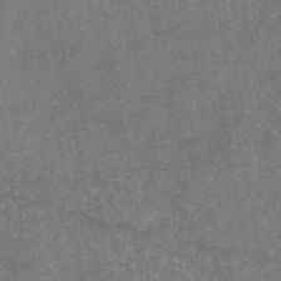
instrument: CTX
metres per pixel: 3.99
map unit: eAb
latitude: 46.8569
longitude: 120.8975
